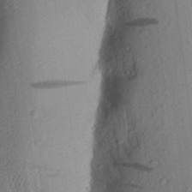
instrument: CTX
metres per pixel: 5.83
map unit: Aa
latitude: 24.8569
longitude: -150.1766
